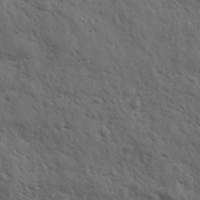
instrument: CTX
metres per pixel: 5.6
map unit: Ave
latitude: 11.0081
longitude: -103.3292
